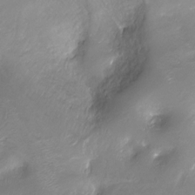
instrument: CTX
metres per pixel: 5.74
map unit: Ht
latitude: -17.2565
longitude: -45.0647
